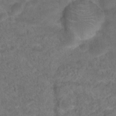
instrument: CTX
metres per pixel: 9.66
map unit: Hto
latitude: 18.8380
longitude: -39.2726
